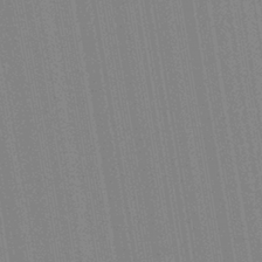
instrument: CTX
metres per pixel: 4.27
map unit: Aa
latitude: 28.5168
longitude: -147.7072
